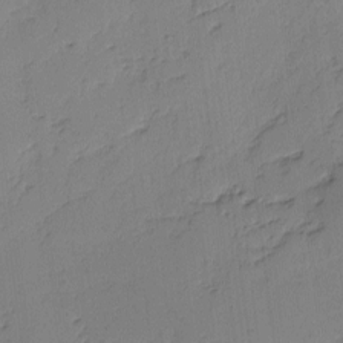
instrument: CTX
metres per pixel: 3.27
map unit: lAvf
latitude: -2.6707
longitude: -105.7261
